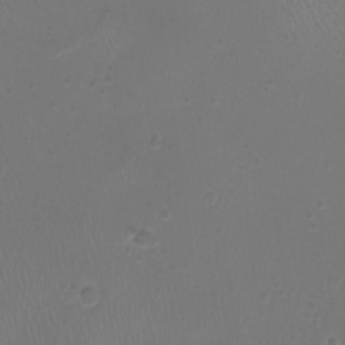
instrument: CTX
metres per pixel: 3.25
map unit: Ht
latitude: -1.7856
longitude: -18.5356
